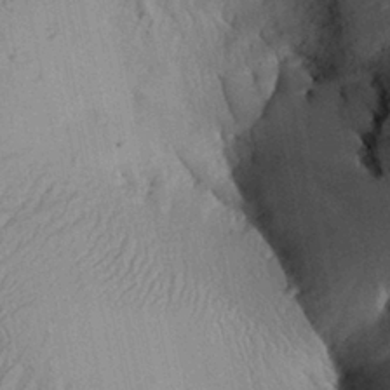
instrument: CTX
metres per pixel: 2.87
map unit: Aa
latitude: 28.0822
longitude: -135.1025
